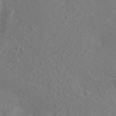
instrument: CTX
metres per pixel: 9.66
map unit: ANa
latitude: -37.0675
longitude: 95.5399
